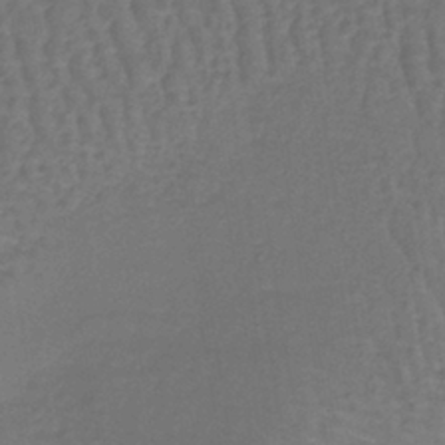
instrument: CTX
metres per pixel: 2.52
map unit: lHb
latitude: -39.9367
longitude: 62.0094
